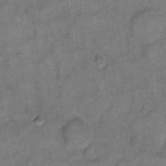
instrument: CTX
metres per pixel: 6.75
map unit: eHh
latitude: 10.6302
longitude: -63.6505
